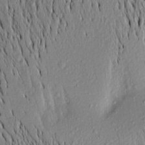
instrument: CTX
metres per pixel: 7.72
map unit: Aa
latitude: 17.6505
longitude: -148.6113
